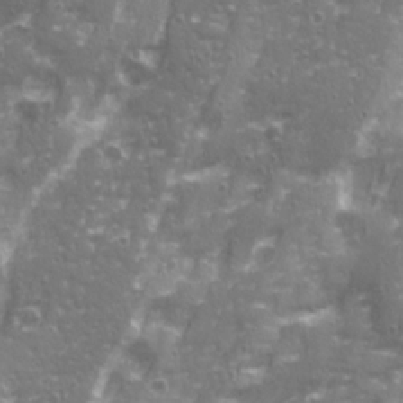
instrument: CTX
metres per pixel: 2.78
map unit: Ave
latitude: 20.6680
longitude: -132.7057
